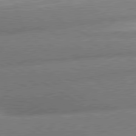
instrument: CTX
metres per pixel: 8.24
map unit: lApd
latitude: 80.8002
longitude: -162.5546
